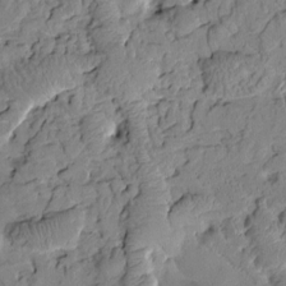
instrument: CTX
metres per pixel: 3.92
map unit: Htu
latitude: 1.2726
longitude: 177.3321
